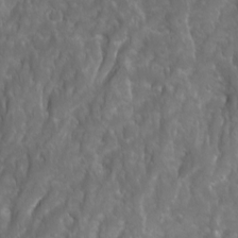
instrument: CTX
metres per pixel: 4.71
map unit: Ave
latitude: 16.1200
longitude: -132.5546
